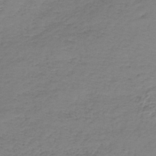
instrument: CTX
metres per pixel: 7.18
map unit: lHb
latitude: -42.0283
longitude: 73.0297
